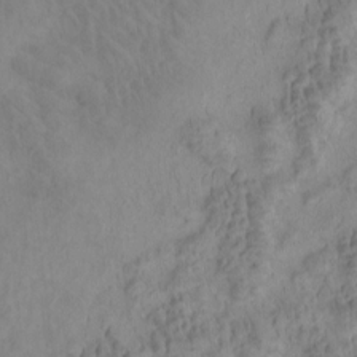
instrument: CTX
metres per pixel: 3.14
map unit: eHh
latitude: -1.2187
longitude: 15.1054
